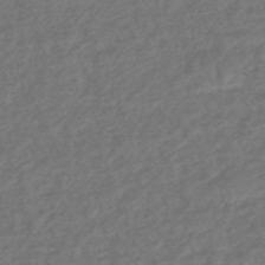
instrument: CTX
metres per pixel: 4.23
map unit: HNhu
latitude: -47.5777
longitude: 96.6897
